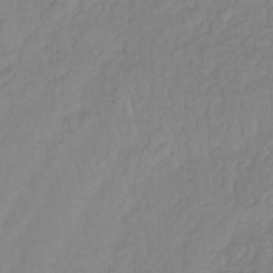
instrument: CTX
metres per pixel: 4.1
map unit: lHb
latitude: -37.2376
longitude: 69.9556
